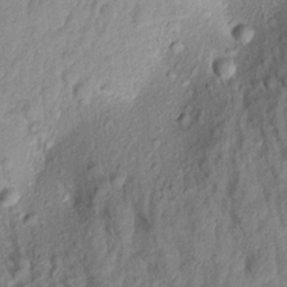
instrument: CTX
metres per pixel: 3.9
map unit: Aa
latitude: 17.6127
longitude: -146.5546
